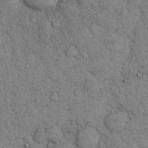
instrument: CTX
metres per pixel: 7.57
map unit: eHh
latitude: 15.7828
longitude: -63.9528
